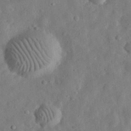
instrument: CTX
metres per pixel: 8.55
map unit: eHh
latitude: 32.9136
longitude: -75.6883
